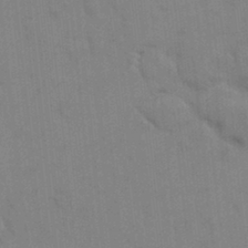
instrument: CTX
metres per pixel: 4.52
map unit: HNhu
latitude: 2.7435
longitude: 9.4265
